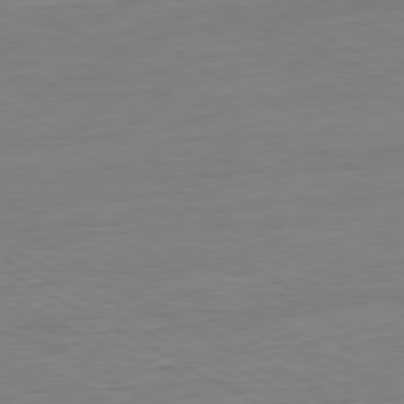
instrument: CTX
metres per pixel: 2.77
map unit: Ap
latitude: -80.9542
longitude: -77.9717
